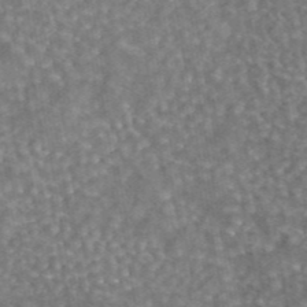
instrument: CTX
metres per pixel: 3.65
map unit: eAb
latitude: 44.0444
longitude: 106.5763
